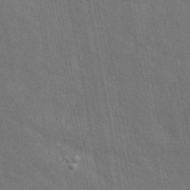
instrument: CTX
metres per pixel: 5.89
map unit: eAb
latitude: 43.5371
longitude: 113.5210
